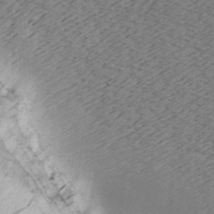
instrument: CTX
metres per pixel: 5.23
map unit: lAa
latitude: -7.0297
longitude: -123.7261
